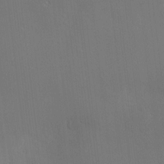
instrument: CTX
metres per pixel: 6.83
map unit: Hve
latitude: -9.2754
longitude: 175.6910
